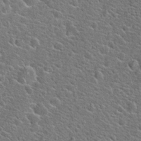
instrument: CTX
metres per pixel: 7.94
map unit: Hto
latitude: 20.3279
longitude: -44.4601
